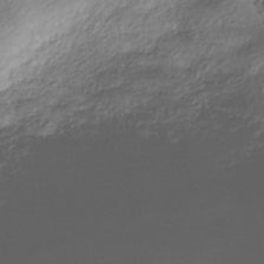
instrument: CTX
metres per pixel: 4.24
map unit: ANa
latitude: -37.3698
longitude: 94.8786
